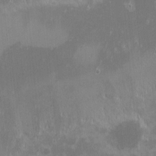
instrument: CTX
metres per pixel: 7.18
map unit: eHh
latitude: -1.4077
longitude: -85.2726
